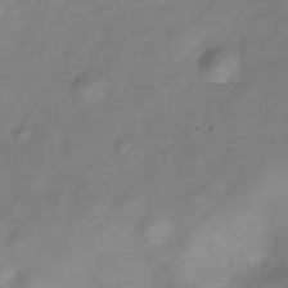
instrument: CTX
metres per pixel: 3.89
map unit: Hve
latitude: -31.4265
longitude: 94.3495
